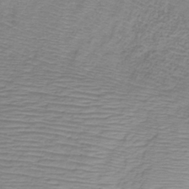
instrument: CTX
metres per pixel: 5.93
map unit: HNb
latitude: -34.0094
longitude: 56.3684
